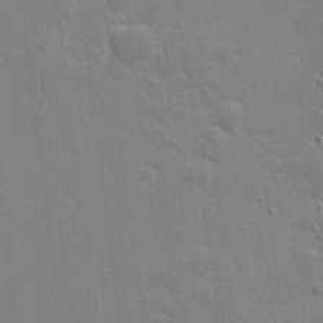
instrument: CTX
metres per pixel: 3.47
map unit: lAvf
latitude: 16.4790
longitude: -128.1011
